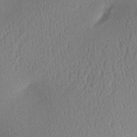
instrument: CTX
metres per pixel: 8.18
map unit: Aa
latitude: 26.4223
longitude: -133.6127
